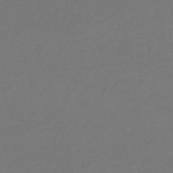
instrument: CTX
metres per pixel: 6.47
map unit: lHb
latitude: -45.1809
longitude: 61.9556
